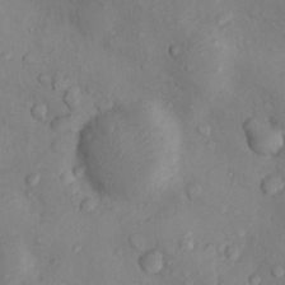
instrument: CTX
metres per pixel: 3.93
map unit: Nhu
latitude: 9.2537
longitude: -25.8394
